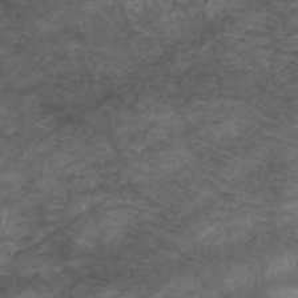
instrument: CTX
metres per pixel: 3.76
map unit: HNhu
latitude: -48.0472
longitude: 28.3873
